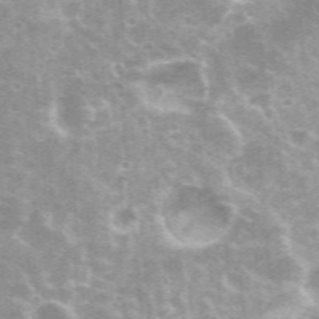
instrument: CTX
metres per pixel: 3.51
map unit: eHh
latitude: 35.9717
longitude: -59.4804
